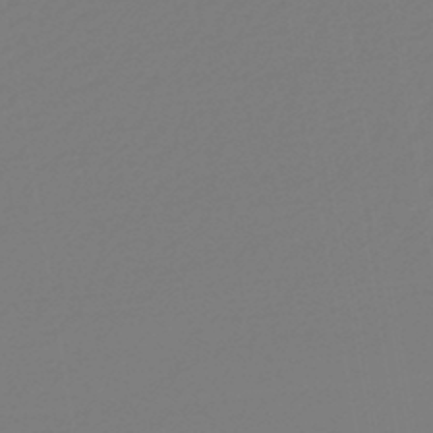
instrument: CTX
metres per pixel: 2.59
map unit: lHb
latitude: -45.4643
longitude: 60.0472
